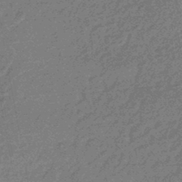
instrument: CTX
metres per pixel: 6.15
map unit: eHb
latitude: -44.6707
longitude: 88.8597
